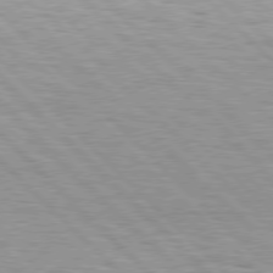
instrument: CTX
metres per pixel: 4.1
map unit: Hpe
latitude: 76.9136
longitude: -127.6883
